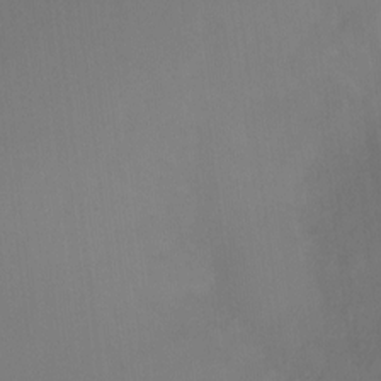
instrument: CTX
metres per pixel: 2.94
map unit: Ht
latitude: -7.8800
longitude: -31.1970
